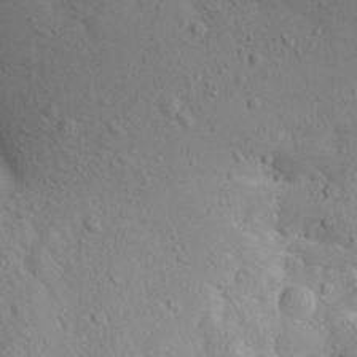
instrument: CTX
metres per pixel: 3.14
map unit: Aa
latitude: 13.1592
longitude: -142.6302
